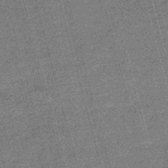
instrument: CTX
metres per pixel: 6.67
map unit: lHb
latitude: -46.2928
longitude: 78.2550
